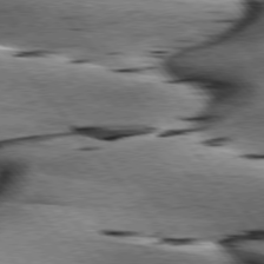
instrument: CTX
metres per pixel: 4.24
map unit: lApd
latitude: 76.7813
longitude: -60.8758
